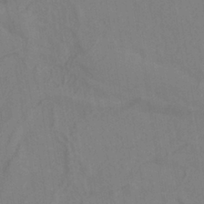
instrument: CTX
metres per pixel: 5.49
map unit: ANa
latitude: -38.3684
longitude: 95.5588
